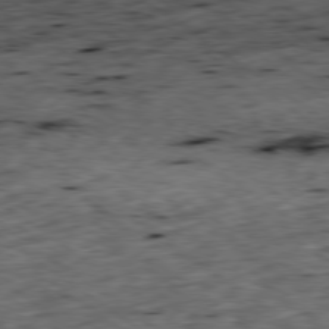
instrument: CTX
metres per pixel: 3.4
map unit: Ap
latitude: -79.4076
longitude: -52.0822
